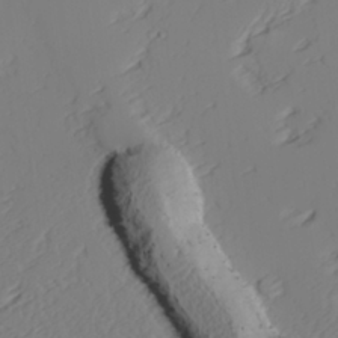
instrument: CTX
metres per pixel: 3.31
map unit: lAvf
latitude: 26.1011
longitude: -111.1214
